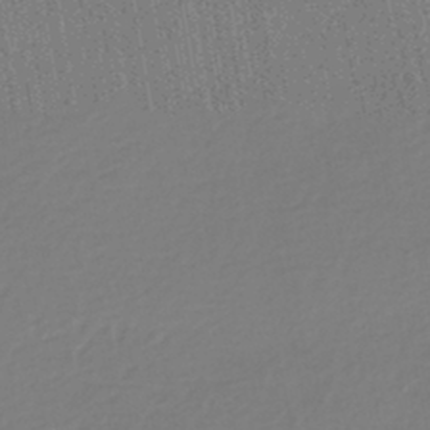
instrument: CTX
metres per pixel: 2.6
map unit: HNhu
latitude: -42.8408
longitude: 96.5196
